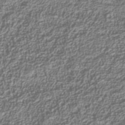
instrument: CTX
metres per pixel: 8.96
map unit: Nhu
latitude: -39.3321
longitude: -85.0270
